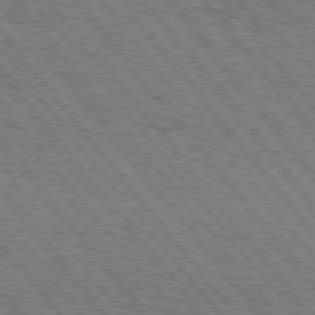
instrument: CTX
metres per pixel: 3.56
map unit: Hpe
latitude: 75.5371
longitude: -153.1970
